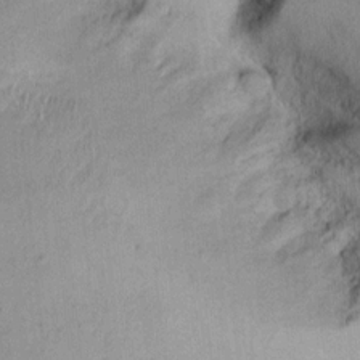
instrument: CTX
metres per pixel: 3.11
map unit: Aa
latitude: 13.8017
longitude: -141.1025
